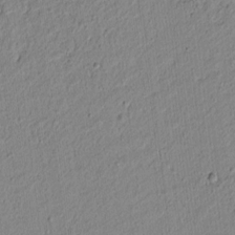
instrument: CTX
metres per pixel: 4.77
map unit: lAvf
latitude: 6.6679
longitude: 166.0850
